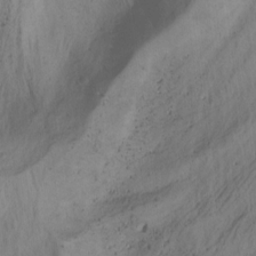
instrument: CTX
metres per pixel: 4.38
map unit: Hto
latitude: -7.3320
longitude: -50.4034
